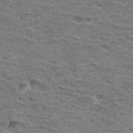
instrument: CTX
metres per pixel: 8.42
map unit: Hto
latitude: 33.4049
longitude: -39.6505
